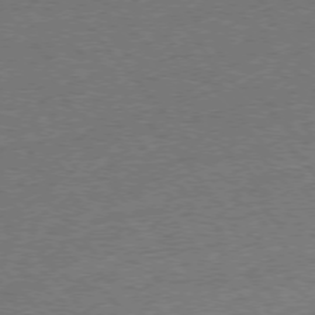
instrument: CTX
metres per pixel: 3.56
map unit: Ap
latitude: -76.8219
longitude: -96.1389
